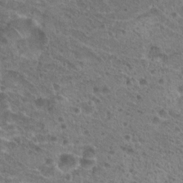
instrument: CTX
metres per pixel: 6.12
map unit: Hto
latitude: 20.1578
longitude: -41.1214
